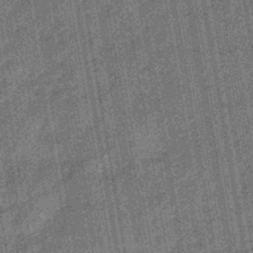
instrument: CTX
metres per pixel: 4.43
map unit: eHb
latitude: -45.6533
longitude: 87.4643
